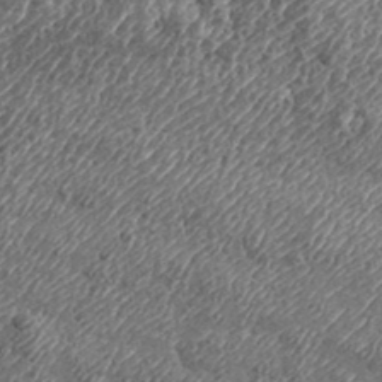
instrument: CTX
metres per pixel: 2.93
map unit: eHh
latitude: 35.2159
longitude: -136.7624
